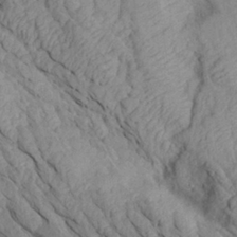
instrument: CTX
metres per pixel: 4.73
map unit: Aa
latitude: 27.6316
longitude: -133.5560
